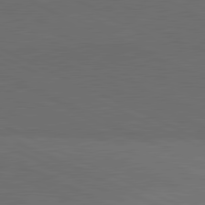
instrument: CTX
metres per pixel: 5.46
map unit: lApd
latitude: 81.4426
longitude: 148.8408
